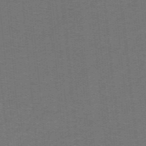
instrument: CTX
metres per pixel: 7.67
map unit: lHb
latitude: -42.1038
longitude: 54.5385
